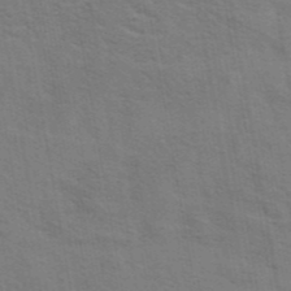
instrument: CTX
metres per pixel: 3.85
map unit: eAb
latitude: 42.5546
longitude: 107.9556
